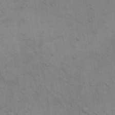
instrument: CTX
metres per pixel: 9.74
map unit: eHh
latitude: 16.5357
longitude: -66.6490
